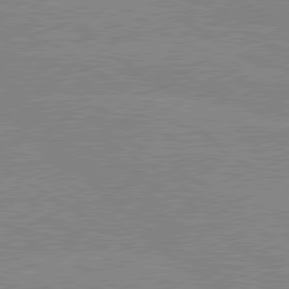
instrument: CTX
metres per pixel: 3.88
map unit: lApd
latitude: 80.1200
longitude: -125.7449
